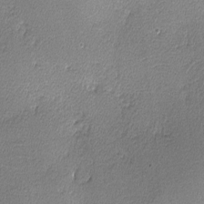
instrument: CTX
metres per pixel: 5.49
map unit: lHvf
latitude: -11.8800
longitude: -102.4034
